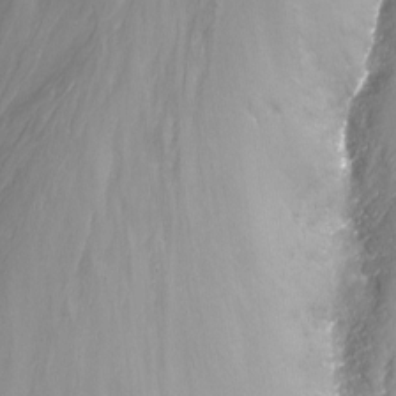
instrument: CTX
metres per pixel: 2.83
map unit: Nhu
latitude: -14.4251
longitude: -63.3104
